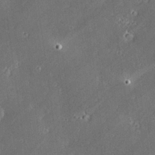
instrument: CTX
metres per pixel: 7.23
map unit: Hve
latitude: 28.3089
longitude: -93.4426
